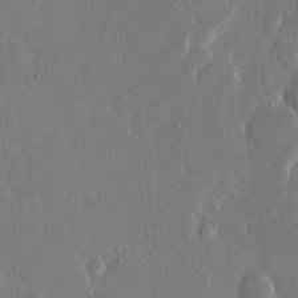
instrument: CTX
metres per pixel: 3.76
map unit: eHh
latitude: 13.8961
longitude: -70.4034
